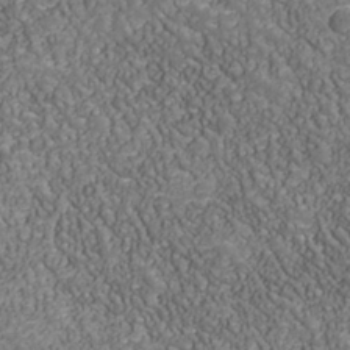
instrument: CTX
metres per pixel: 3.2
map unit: Nhu
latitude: -38.9353
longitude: -83.3859
